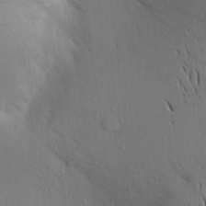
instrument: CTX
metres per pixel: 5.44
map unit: Aa
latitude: 17.5182
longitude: -148.9136
